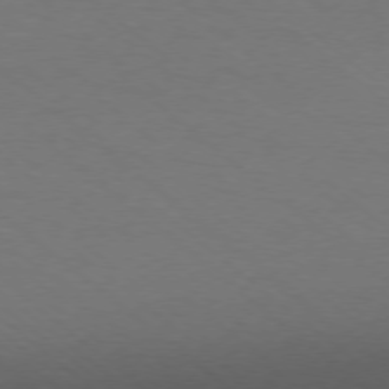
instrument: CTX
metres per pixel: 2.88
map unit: Ap
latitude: -77.9178
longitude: -96.1956
